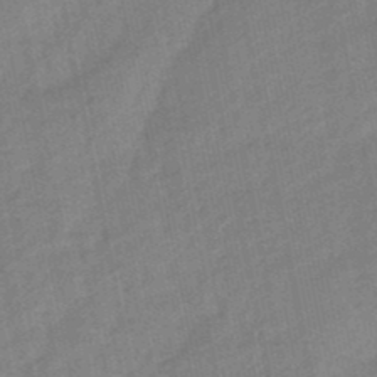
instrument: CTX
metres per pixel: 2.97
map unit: lHb
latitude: -48.4818
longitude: 80.1984
